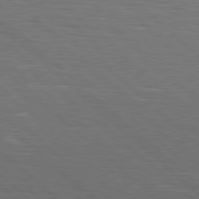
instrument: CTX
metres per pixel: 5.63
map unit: Hpe
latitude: 78.4790
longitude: -139.7827
